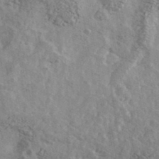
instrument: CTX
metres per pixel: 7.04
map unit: Ave
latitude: 39.1970
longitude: -109.2348
